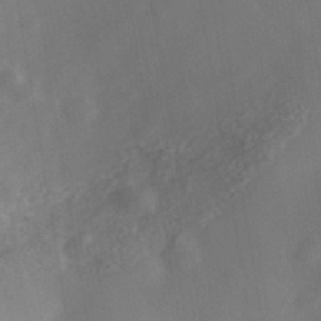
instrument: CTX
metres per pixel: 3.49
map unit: Nhe
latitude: -40.5196
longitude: -100.0822
